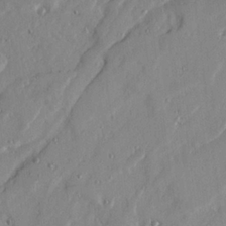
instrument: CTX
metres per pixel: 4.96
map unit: Ave
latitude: 22.4223
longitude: -131.4238
